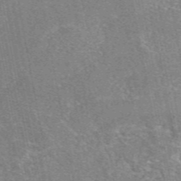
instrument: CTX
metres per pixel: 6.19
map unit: eAb
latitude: 47.5371
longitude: 103.3699
